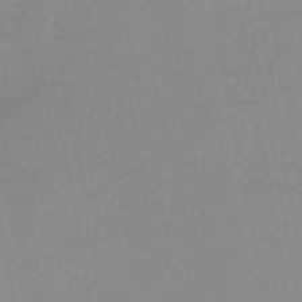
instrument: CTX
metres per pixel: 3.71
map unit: lHb
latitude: -44.0472
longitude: 53.3509
